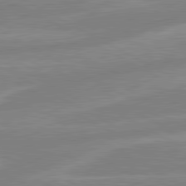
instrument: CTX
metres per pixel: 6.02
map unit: lApd
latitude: 80.8380
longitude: -168.2901
